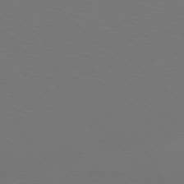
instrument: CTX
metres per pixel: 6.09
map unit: Hpe
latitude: 77.1025
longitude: -134.0822
